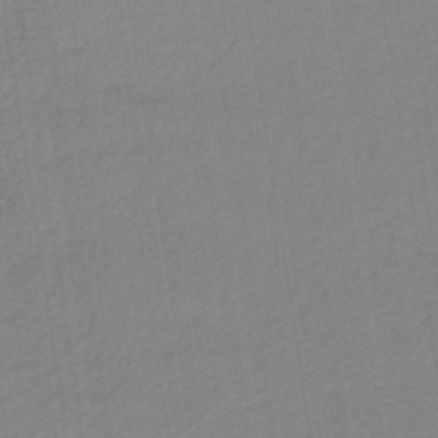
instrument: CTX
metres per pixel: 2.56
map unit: lHb
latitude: -34.2739
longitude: 64.7652
